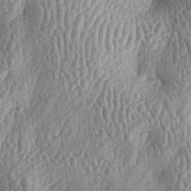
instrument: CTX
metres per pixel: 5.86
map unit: lAa
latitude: -6.4251
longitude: -127.8772
